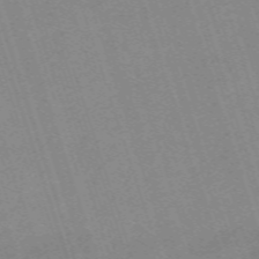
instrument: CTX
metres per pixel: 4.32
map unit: eHh
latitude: -62.8975
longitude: 50.1417
